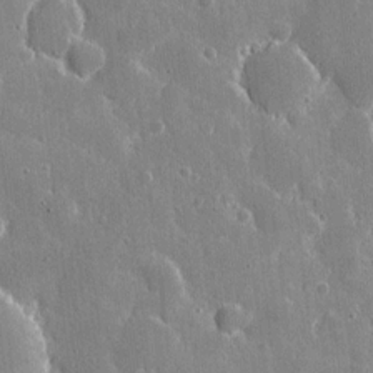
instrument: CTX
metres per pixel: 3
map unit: eHh
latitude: 9.4804
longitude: -69.4993
